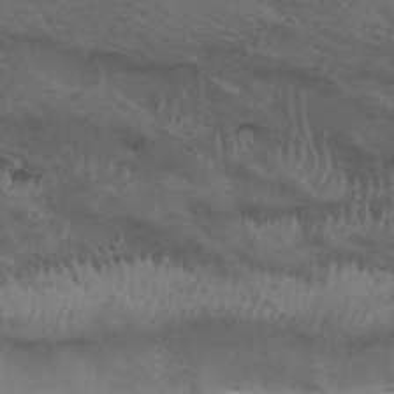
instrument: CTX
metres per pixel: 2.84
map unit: Nhu
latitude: 29.6316
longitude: -47.8773
